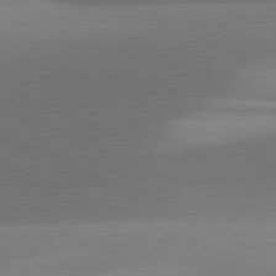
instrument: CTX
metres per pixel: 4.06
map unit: lApd
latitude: 81.4426
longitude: 130.5762
